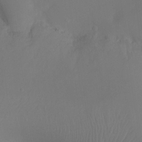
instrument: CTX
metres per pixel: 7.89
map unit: Ht
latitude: -16.7275
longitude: -42.9703
